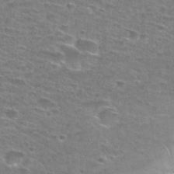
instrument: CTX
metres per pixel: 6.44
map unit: Hto
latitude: 28.3278
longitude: -47.1592
